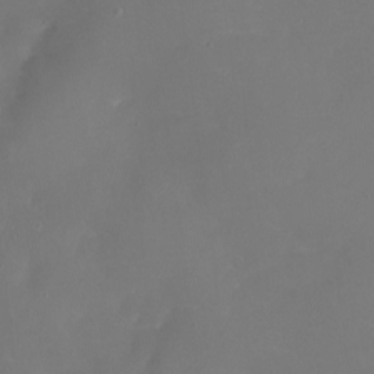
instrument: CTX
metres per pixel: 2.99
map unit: Nhu
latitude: -16.2362
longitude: -57.1970
